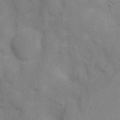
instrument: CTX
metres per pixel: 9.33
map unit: Nhu
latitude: 5.8394
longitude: -24.0444
